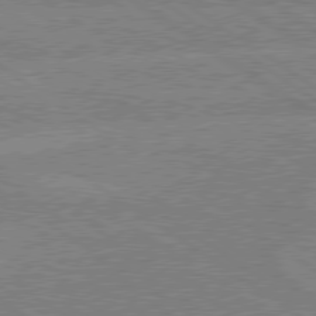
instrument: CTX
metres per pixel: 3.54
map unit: Hpe
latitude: 79.1026
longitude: -132.8380
